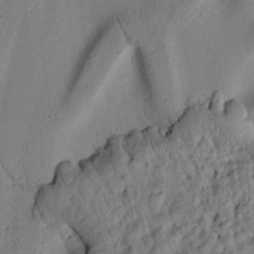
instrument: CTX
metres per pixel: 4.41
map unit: Htu
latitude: 2.6301
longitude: 178.7841
